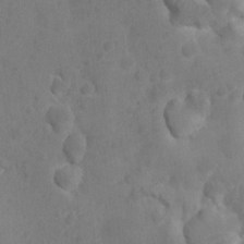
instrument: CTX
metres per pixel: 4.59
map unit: Nhu
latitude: 10.3467
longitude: -27.6505
